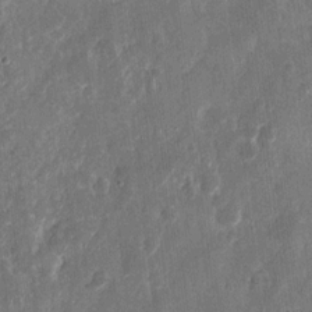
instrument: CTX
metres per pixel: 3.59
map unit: eHh
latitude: 12.5546
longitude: -73.4616
